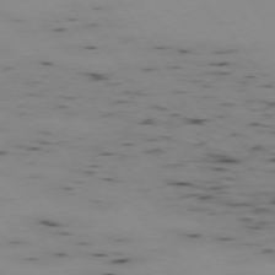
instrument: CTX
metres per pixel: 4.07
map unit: Hpe
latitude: -74.9542
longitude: 3.1809
